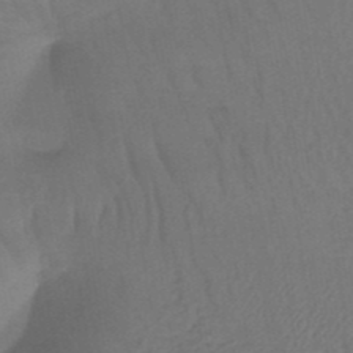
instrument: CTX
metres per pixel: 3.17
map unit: HNb
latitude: -49.6911
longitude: -53.2915
